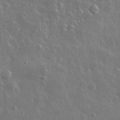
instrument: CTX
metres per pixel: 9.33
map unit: lHvf
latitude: 33.0270
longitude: -89.7450
